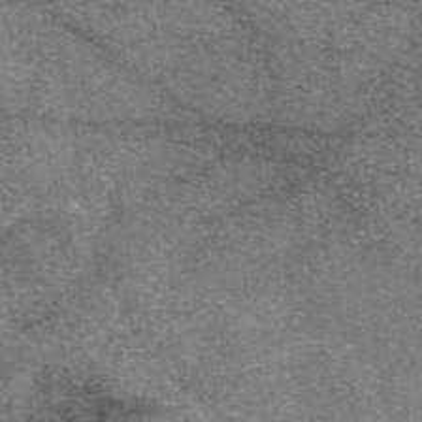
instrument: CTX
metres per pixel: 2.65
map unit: eAb
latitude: 47.3104
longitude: 107.2187
